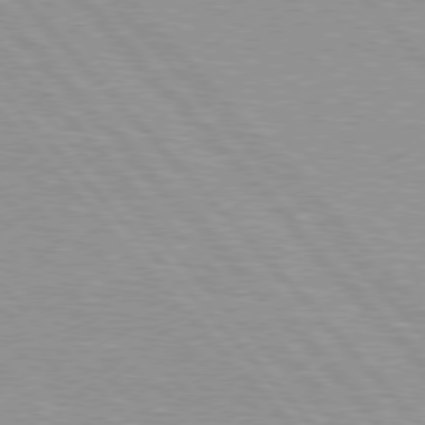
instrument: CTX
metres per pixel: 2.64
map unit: Hpe
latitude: 76.7813
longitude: -150.3278
